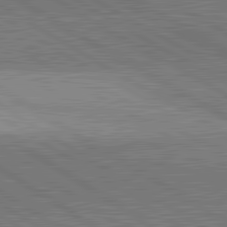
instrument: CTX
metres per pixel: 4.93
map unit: lApd
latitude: 81.9150
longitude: 140.4629
